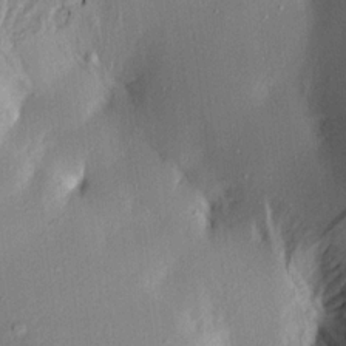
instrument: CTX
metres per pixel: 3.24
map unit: Aa
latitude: 17.3482
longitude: -148.6868
